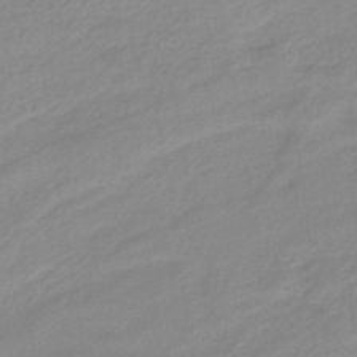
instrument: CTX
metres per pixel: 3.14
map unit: eHb
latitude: -45.0675
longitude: 89.6155
